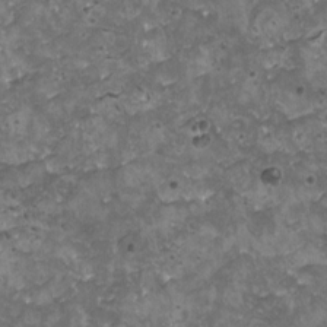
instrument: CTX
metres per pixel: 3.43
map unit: HNhu
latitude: -0.0850
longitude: 2.1416
